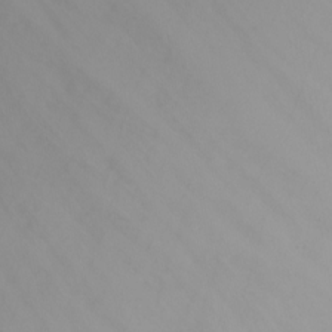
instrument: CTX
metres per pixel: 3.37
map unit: Nhu
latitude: -8.5952
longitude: -81.7450
